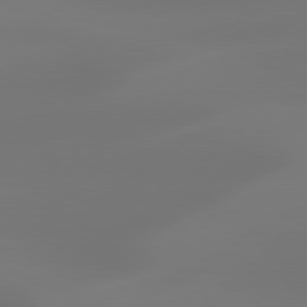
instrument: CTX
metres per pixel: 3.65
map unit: Hpe
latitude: 78.4412
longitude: -129.1214
